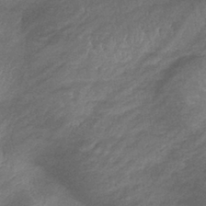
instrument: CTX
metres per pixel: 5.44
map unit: lHb
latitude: -40.2739
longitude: 75.3888
